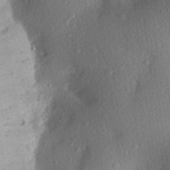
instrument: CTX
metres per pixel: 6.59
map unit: Aa
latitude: 26.4412
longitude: -146.2901
